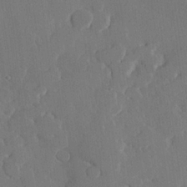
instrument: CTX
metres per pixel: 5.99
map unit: lHvf
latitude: 22.0255
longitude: 146.9730
